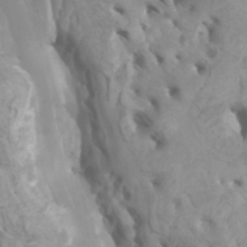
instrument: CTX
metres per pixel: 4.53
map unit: Htu
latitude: -5.6344
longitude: -76.5923
